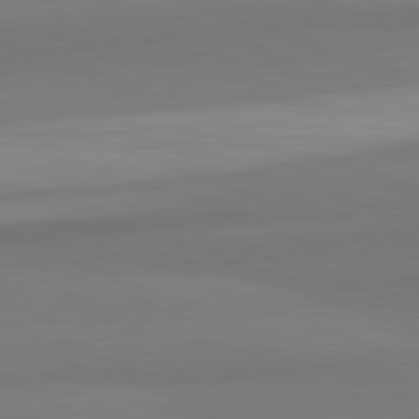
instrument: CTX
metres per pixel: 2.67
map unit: lApd
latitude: 82.3656
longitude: 176.8030
